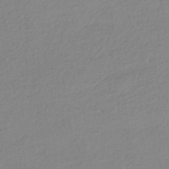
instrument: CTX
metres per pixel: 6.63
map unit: HNhu
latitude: -43.4832
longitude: 96.0094
